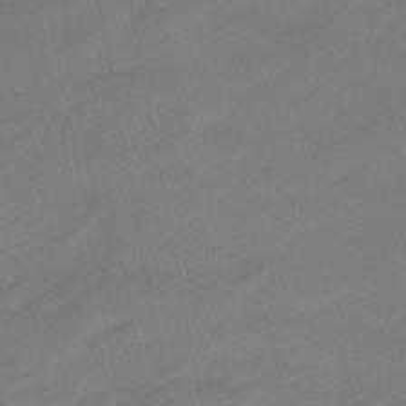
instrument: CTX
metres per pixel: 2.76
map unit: eHb
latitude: -46.8975
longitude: 85.8422
